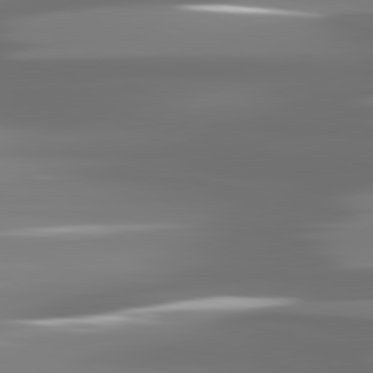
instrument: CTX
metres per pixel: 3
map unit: lApd
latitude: 81.2915
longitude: -138.5735
